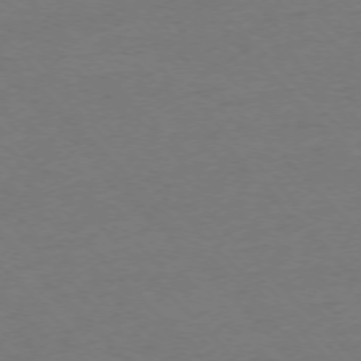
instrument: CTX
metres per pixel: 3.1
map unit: Ap
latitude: -75.1620
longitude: -78.4979
